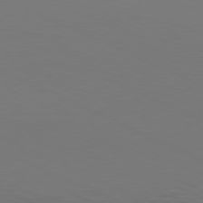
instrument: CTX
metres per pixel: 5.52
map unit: Hpe
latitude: -81.7100
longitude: 19.1431
